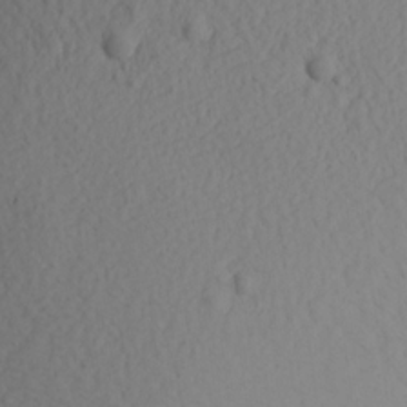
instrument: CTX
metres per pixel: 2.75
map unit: Aa
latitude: 17.4237
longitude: -143.8961
